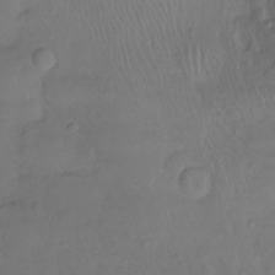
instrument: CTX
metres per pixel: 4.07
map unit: Ht
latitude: -15.1809
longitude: -44.3467
